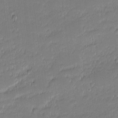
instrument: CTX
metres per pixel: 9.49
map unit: eHh
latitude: -1.7478
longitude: -83.1592
